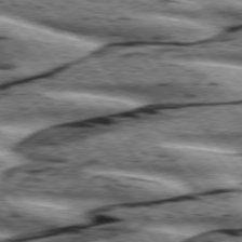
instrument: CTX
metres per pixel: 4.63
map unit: lApd
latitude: 76.1766
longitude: -82.0444
